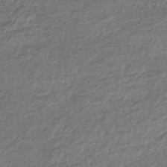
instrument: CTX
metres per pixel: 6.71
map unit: lHb
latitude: -42.6707
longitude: 70.7463
